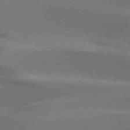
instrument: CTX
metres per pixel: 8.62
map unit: lApd
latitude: 73.1026
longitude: -50.2144
